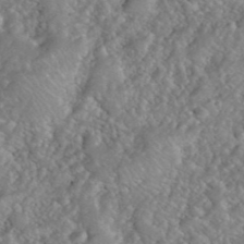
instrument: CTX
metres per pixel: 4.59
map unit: eHh
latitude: 39.8016
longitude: -58.7435
